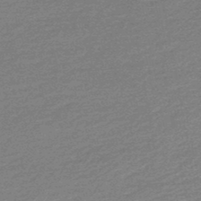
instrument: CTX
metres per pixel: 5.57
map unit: lHb
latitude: -46.7463
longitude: 58.1605
